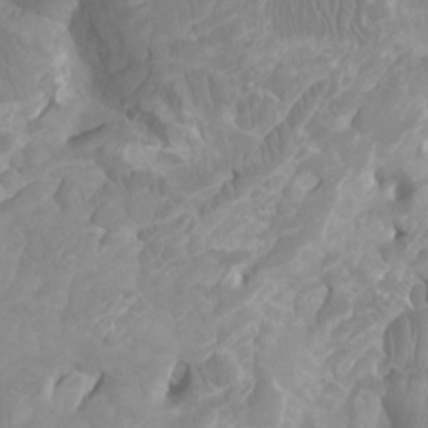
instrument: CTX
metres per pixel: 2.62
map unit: Ht
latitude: -2.5762
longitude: -17.4993
